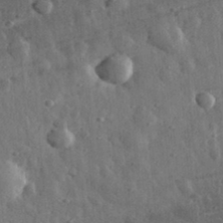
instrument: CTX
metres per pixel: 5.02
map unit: eHh
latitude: 33.2915
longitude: -80.2711
